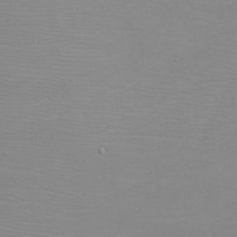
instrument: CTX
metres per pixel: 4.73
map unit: eHh
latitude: -6.3306
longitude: -79.3293
